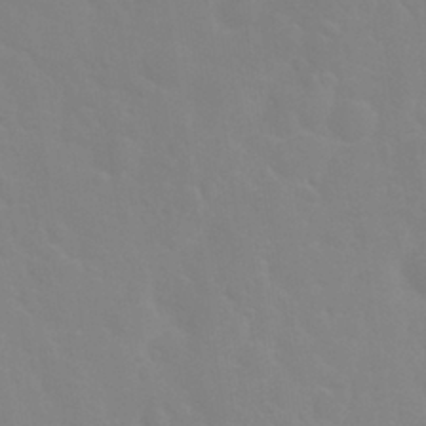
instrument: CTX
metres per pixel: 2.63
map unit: Nhu
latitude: 28.8002
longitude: -52.2712
